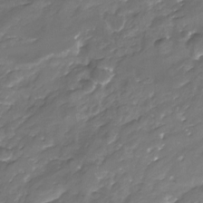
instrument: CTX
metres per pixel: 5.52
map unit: Nhu
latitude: -22.1795
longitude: -56.3845
